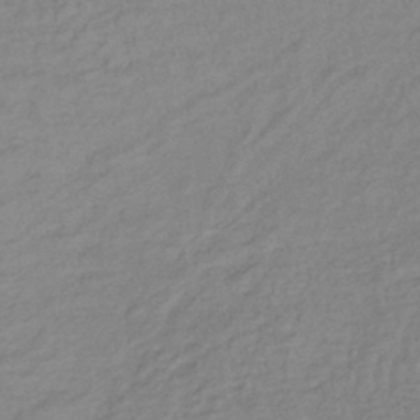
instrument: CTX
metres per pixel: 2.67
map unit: lHb
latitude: -37.5777
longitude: 70.4629
